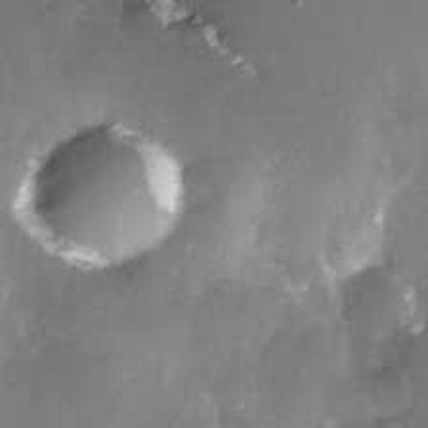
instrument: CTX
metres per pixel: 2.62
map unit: Nhe
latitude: -27.8611
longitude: -110.0822
